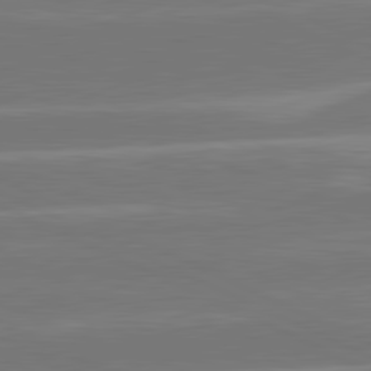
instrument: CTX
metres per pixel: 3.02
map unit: lApd
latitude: 81.3671
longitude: -130.5357
